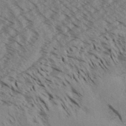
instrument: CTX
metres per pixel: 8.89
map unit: Aa
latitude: 32.5735
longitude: -138.5924
